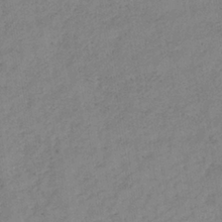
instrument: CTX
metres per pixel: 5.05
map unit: lHb
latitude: -36.6896
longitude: 71.0864
